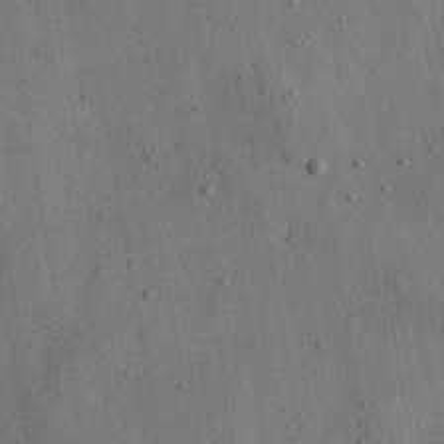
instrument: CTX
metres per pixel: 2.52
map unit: Aa
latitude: 22.8947
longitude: -142.8002
